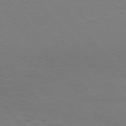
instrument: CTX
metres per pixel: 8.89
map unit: Hpe
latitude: 75.8961
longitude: -145.1025
